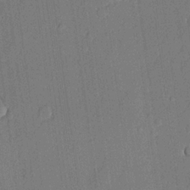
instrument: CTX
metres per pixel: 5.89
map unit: lHvf
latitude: 21.1781
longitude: 144.2740
